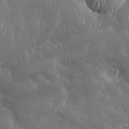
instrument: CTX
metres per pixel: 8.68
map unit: lHvf
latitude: 31.7072
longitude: -90.5924
